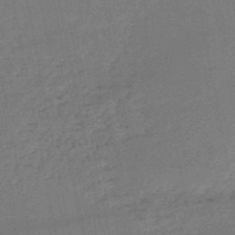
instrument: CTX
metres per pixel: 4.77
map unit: HNb
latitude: -51.5021
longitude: -40.4601
